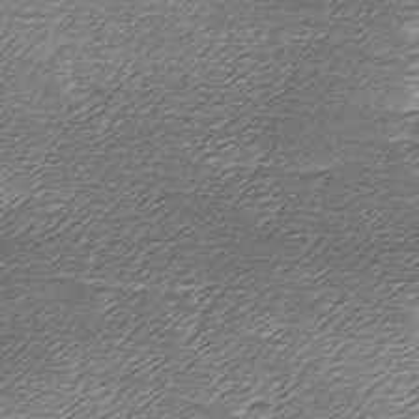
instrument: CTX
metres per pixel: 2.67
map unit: Ave
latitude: -7.5588
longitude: -123.3293
